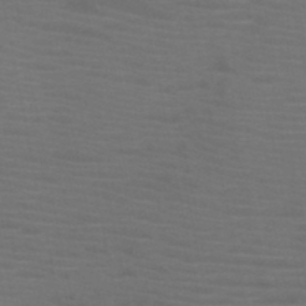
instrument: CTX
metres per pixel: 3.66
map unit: HNb
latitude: -46.2550
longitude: -47.2348
